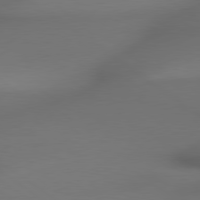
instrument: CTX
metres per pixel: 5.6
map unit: lApd
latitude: 79.3482
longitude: -173.9906
